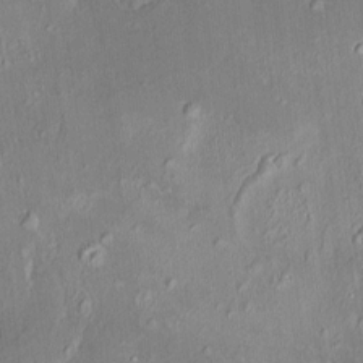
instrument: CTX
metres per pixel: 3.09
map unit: HNhu
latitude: 5.9717
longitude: 7.6910
